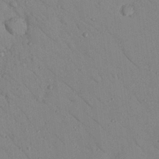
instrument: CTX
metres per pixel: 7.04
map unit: Nhu
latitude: 23.8394
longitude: -74.7057
